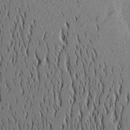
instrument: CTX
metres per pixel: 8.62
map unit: Aa
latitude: 23.2159
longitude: -146.8191
